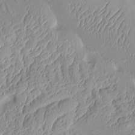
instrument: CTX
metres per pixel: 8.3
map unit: Aa
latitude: 9.9150
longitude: -128.7624
